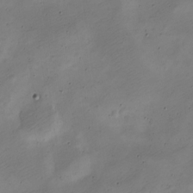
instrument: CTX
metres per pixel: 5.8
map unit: Nve
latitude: -24.6329
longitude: 105.7288
